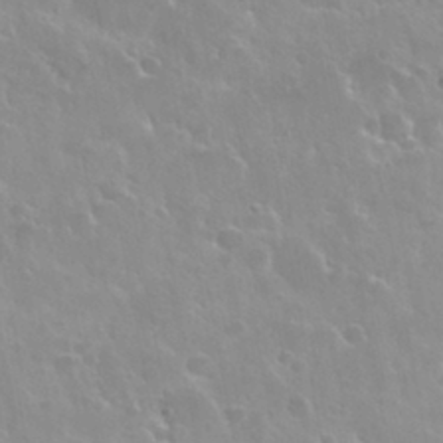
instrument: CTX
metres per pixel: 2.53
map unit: Nhu
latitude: 29.3293
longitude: -54.7813
